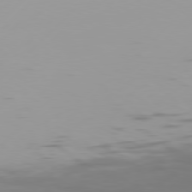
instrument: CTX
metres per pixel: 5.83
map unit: Hpe
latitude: 77.3670
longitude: -138.4601
